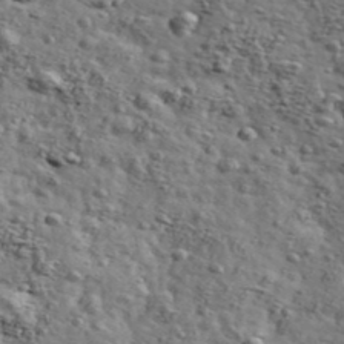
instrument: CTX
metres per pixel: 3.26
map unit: Ave
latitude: 43.2348
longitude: -110.3656
